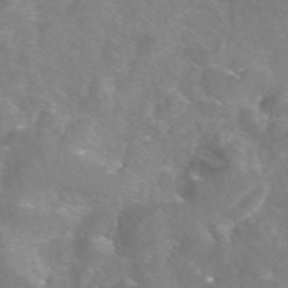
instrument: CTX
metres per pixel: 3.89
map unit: eAb
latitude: 46.1200
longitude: 120.2739
